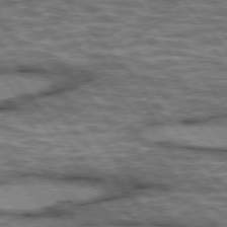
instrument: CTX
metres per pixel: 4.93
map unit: lApd
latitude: 75.6883
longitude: -48.9514
